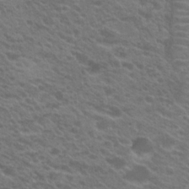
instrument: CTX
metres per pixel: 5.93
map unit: Hto
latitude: 22.4979
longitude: -37.5749
